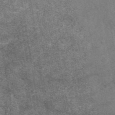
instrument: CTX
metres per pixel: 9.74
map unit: eAb
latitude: 47.7072
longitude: 122.6897
